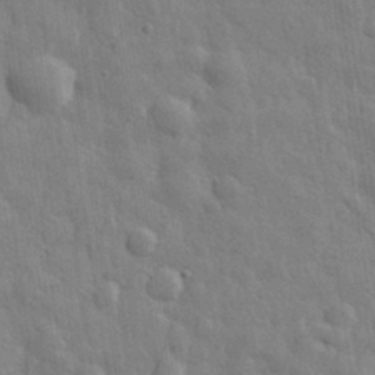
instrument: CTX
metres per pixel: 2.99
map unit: eHh
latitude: 29.2537
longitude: -75.0081
